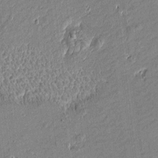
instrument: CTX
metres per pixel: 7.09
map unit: Htu
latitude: -6.4062
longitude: 176.8408
